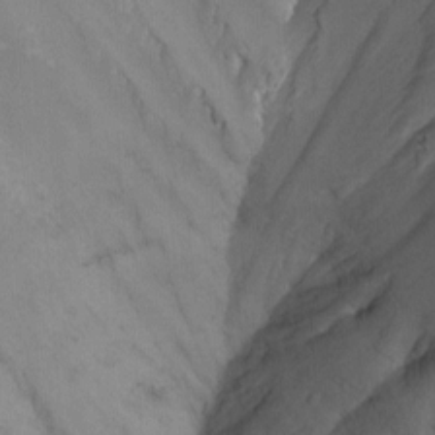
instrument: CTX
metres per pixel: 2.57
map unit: Nhu
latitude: -14.6519
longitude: -57.8772
